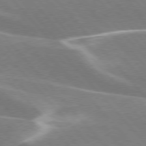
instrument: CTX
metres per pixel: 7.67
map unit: lApd
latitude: 76.2144
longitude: -63.7828
